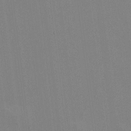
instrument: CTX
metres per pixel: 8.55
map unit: HNhu
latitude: 0.1011
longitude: -5.1403
